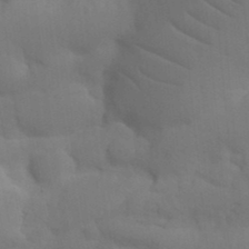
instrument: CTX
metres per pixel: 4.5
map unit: Nhu
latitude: 21.9339
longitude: -73.7450
